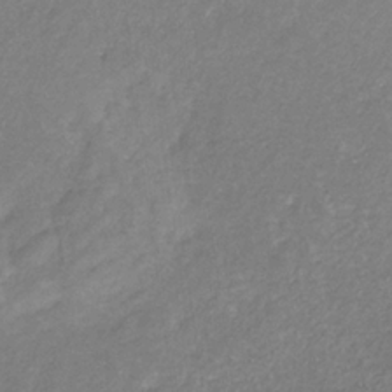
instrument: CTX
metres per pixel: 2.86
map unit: eHb
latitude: -31.0864
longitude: 66.8030
